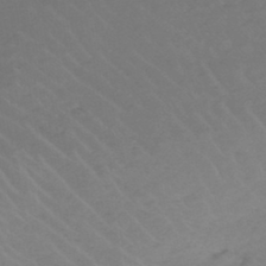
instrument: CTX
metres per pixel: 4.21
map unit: lHb
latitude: -45.0109
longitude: 67.8611
